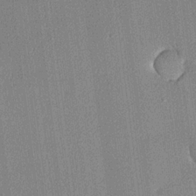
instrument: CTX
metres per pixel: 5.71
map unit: lHvf
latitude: 20.3279
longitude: 141.5210
